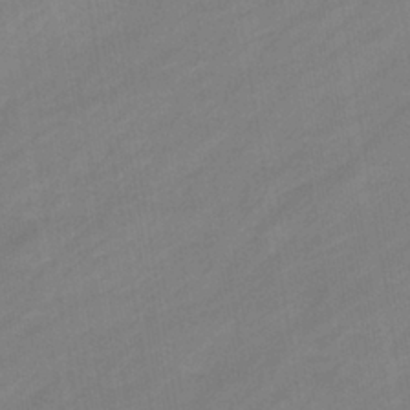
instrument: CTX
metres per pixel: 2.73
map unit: eHb
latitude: -37.6721
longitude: 79.6533
